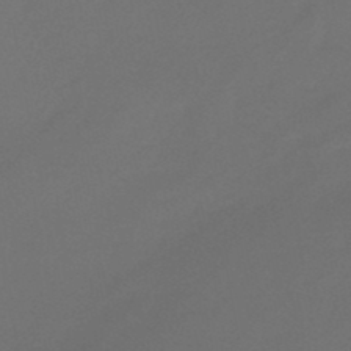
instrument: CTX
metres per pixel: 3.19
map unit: eHb
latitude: -47.4265
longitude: 85.9556
